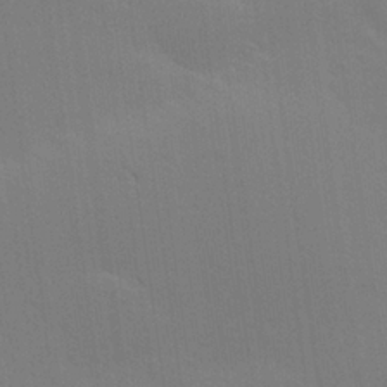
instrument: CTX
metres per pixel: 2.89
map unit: Hve
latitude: 25.5560
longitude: -92.5168
